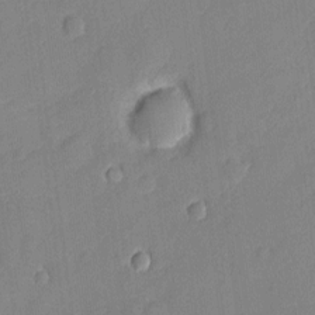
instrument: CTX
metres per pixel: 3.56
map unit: eHh
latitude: 3.7638
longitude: -74.7246
